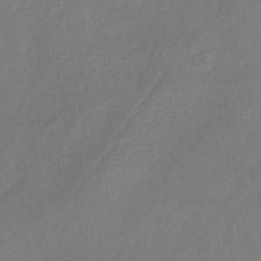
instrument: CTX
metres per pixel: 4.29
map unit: eHb
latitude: -31.5966
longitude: 72.0661
